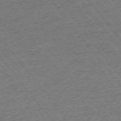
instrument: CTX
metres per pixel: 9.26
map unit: Ap
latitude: -74.9731
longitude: -88.1389
